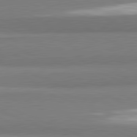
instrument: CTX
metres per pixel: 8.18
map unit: lApd
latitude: 82.0822
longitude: 173.8989
